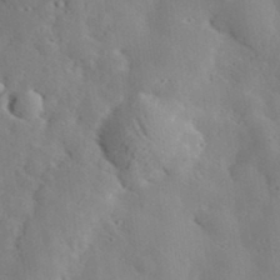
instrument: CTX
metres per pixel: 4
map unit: lHvf
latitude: 33.6316
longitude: -82.9324
